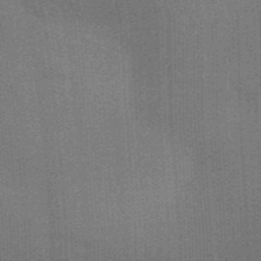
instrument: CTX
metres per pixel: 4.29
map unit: Aa
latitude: 33.0270
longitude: -143.0081
